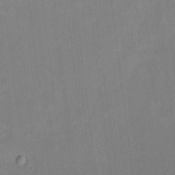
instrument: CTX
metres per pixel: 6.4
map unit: HNhu
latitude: 7.4426
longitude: 11.7478
